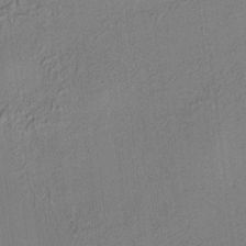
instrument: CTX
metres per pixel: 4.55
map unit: HNhu
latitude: 6.9703
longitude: 15.2943
